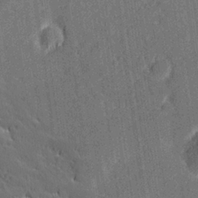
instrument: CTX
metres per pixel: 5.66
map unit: Hve
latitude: 27.1214
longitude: 144.2362
